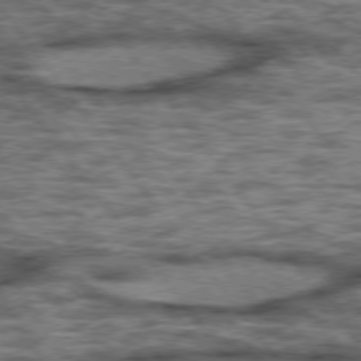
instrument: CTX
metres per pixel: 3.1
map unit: lApd
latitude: 75.7450
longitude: -48.0444
